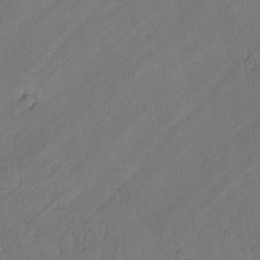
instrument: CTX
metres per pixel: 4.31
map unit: lAvf
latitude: -2.2172
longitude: -105.9717
